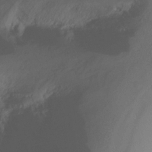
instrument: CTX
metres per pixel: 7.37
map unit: Nhu
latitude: -8.6329
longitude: -49.7639
